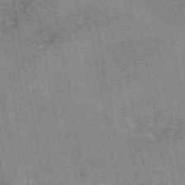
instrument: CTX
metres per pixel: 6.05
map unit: eAb
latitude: 49.7639
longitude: 105.3320
